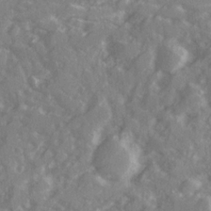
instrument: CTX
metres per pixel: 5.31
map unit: Ave
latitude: 19.9339
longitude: -130.4412
